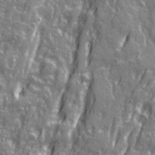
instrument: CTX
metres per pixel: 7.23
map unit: Ave
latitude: 21.4616
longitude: -132.9136
